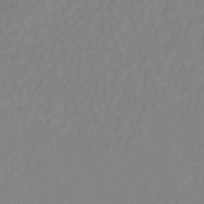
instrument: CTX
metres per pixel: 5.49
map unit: HNhu
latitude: -45.9367
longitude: 107.1809
